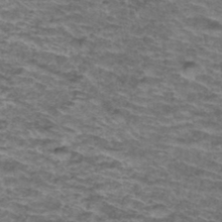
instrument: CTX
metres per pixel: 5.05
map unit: Hto
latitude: 38.0822
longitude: -43.0270
